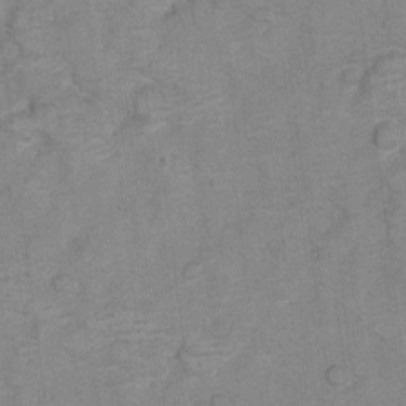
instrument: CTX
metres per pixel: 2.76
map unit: Hto
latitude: 6.5735
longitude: -36.6869
